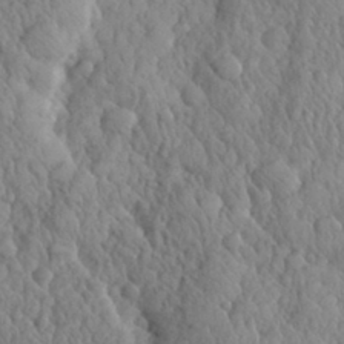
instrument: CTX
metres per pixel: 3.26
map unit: eHh
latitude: 31.8017
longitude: -68.2901
